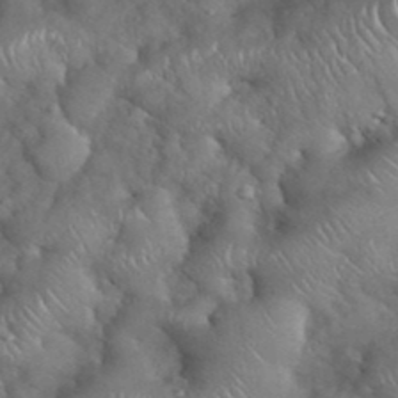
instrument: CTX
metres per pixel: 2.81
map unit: eHh
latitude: 39.2537
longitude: -57.1592
